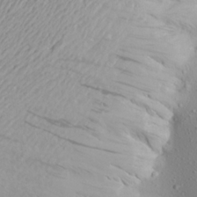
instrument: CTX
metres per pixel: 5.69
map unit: Aa
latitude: 22.3089
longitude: -144.2711
